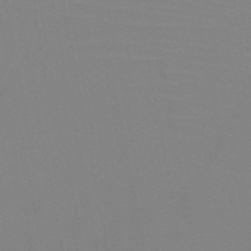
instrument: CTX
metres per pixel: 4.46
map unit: HNb
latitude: -46.1983
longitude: -43.1781
